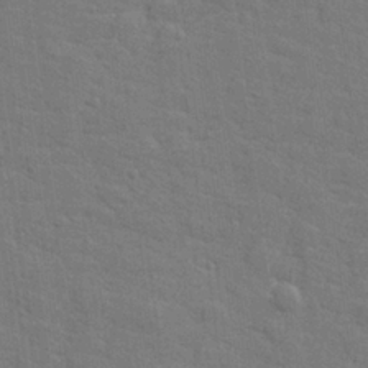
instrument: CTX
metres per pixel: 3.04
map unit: lHvf
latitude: 25.5182
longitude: 142.3495
